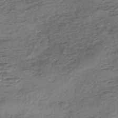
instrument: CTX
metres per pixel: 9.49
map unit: HNhu
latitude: -42.8596
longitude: 104.4062
